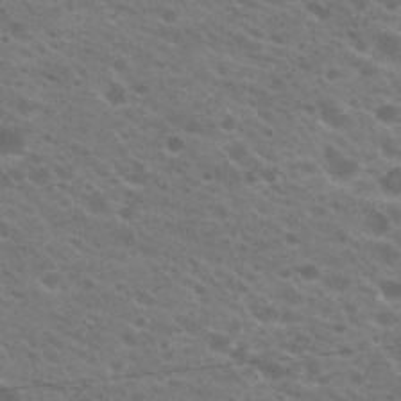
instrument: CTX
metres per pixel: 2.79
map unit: Hto
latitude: 23.6316
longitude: -36.0255
